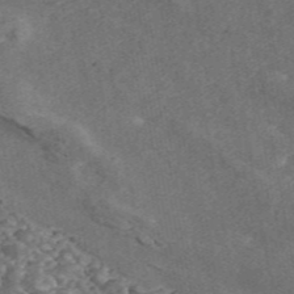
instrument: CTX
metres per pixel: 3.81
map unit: ANa
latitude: 45.8772
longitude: 38.6140
